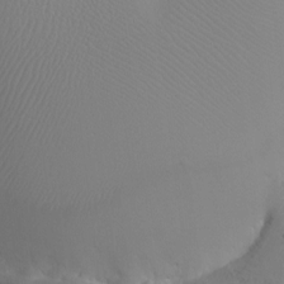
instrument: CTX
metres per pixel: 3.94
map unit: HNhu
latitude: 6.4979
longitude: -6.2900
